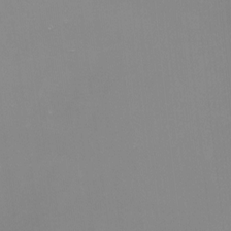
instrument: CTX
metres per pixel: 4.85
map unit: Nhu
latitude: -9.6911
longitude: -77.4993
